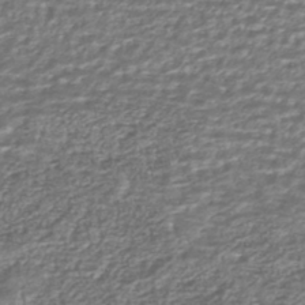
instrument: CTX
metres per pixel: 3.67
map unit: HNhu
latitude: -44.0850
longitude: 107.3321
